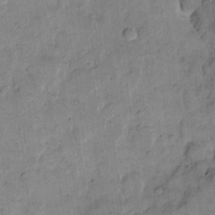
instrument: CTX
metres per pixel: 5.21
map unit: eHh
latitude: 11.9528
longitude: -65.1781
